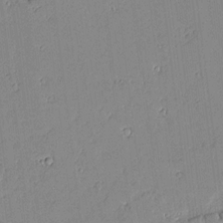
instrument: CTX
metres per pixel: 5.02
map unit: Aa
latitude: 10.9892
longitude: -129.3104
